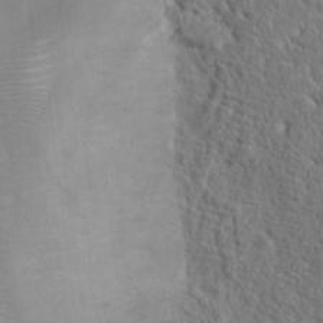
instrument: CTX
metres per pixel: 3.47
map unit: Hto
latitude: 19.4615
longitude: -38.4790
